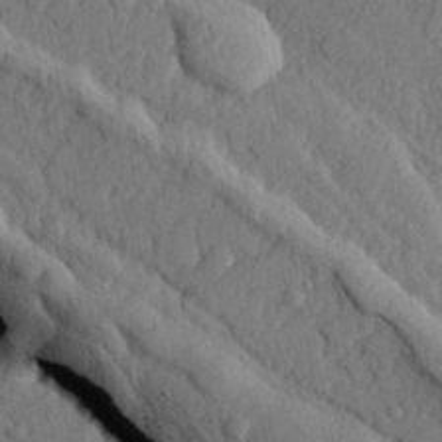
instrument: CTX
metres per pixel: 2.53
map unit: lHvf
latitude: 22.4790
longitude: 143.7288
